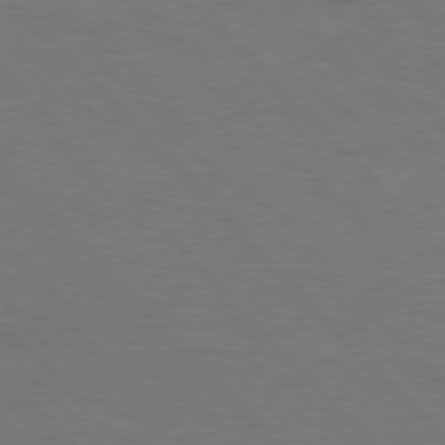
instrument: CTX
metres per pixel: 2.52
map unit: Hpe
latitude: 76.9513
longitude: -154.3089
